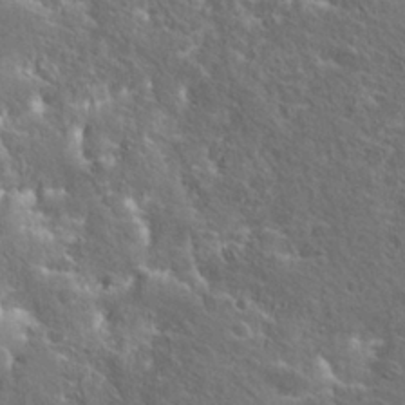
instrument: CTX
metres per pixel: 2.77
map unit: Hto
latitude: 25.8772
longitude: -45.2915
